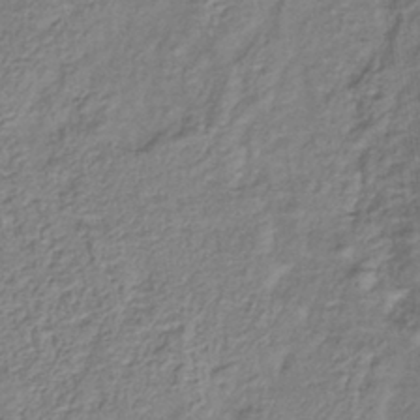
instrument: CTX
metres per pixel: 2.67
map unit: lHb
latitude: -40.6896
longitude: 62.0094
